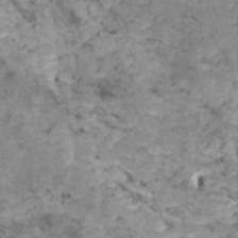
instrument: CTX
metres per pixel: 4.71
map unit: HNhu
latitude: 1.0836
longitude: 2.9541
